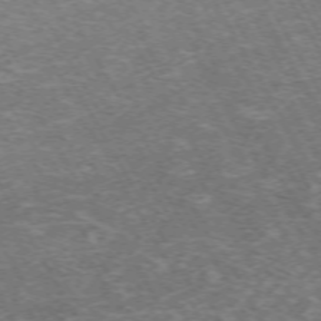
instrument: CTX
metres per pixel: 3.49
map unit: Hpe
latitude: -72.1983
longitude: 12.6330
